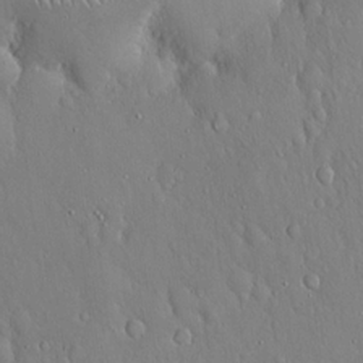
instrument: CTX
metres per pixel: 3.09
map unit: Hto
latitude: 17.5182
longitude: -58.3089
